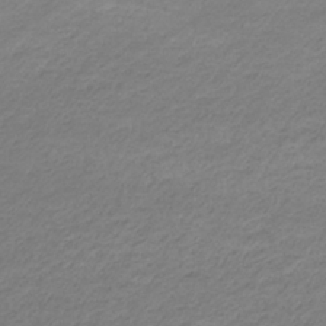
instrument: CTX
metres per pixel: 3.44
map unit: eHb
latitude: -33.2187
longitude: 70.0850
